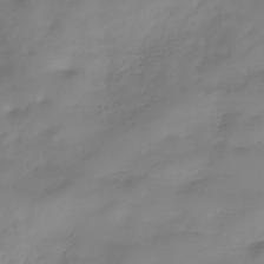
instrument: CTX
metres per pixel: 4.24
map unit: Hve
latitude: -32.5196
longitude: 90.4062
